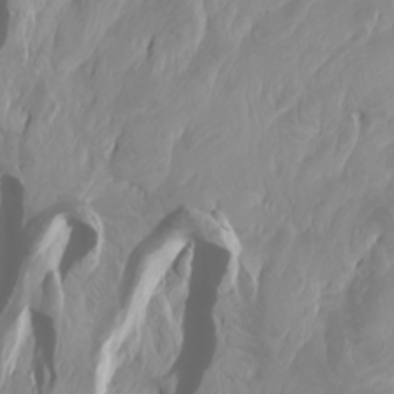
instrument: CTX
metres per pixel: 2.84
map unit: Htu
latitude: -4.5951
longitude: -89.3482
